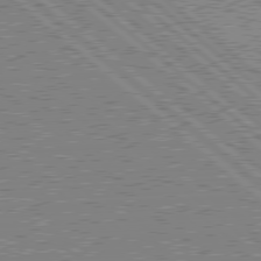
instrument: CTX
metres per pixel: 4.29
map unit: Hpe
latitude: 78.7058
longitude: -143.1781
